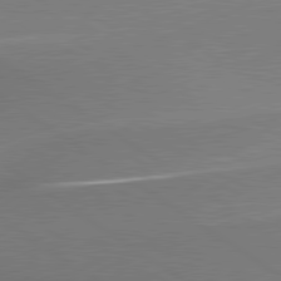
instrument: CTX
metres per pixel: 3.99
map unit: lApd
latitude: 79.8773
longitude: 178.9730
